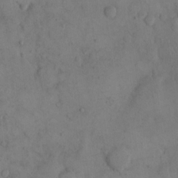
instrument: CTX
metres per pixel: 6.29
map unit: eHh
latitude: 14.7436
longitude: -67.6882
